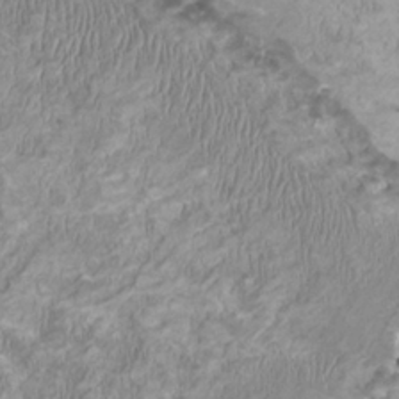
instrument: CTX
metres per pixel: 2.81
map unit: HNhu
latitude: 2.2711
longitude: -2.8002
